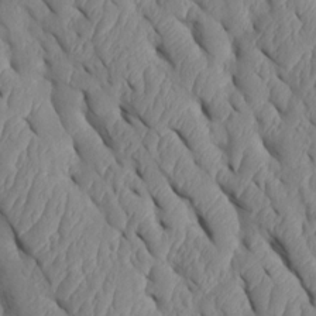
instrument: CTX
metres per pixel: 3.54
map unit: Htu
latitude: 1.9906
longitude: 148.3496
